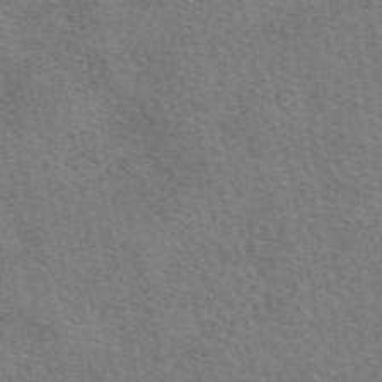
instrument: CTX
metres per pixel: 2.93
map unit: eAb
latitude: 50.9891
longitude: 115.2754
